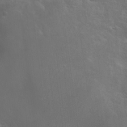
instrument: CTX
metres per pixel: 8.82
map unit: Hto
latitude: 19.5938
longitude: -54.3656
